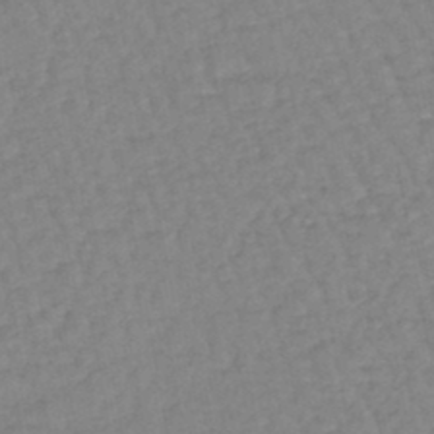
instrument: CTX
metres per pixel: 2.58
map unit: lHb
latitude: -44.5574
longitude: 80.3873
